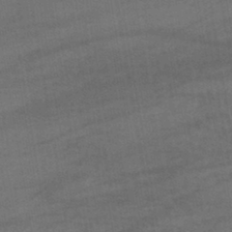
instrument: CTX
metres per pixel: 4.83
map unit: lHb
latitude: -42.6518
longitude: 67.9556
